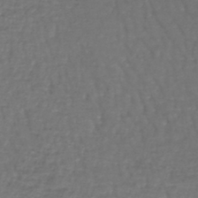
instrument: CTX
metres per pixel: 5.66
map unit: lHb
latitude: -43.6343
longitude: 73.0675
